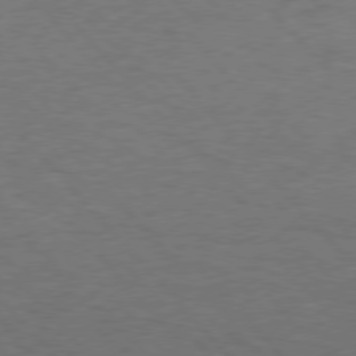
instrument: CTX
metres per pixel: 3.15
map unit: Hpe
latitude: 76.2333
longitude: -157.8961
